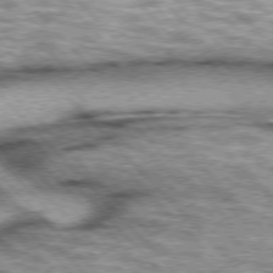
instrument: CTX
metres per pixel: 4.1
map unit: lApd
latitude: 76.2333
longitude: -50.4412
